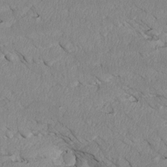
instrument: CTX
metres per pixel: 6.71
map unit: Htu
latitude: 3.4426
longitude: 152.6329
